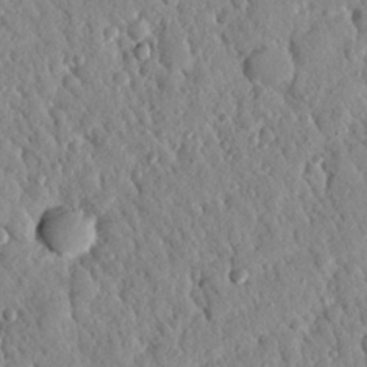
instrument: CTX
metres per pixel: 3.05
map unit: Nhu
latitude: 21.6505
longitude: -77.6694
